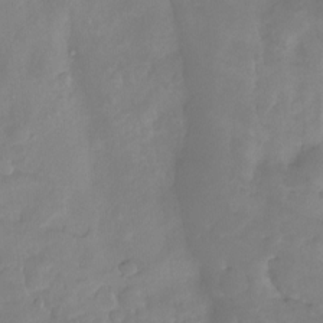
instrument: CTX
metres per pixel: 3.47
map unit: Nhu
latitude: -13.3510
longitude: -51.4804
